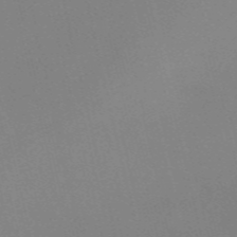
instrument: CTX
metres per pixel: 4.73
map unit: Nve
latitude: -57.3887
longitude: 63.0864
